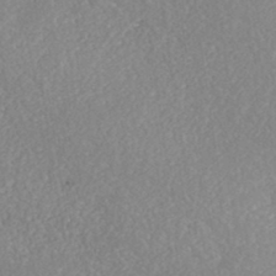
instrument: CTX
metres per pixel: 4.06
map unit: Nhe
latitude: -41.3321
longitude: -111.1025
